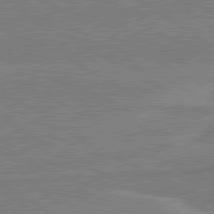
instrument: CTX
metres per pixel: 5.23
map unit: lApd
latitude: 80.6868
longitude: 169.0864
